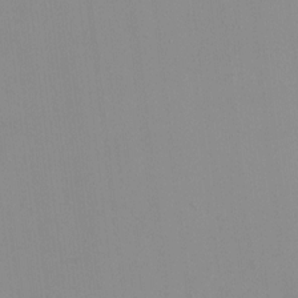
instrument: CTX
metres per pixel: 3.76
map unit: HNhu
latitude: -1.8045
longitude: -7.2348
